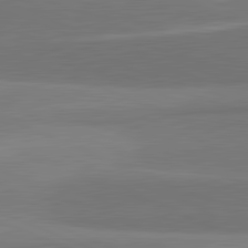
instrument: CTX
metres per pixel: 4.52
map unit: lApd
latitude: 82.0444
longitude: 153.3320
